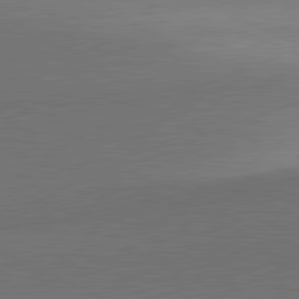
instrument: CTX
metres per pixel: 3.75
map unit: lApd
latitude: 81.4048
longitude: 153.7666
